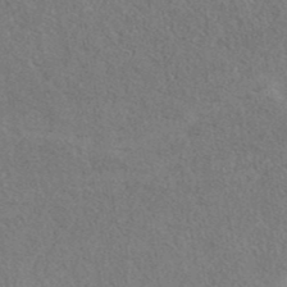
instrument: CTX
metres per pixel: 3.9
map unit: eAb
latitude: 41.4804
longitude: 108.3306
